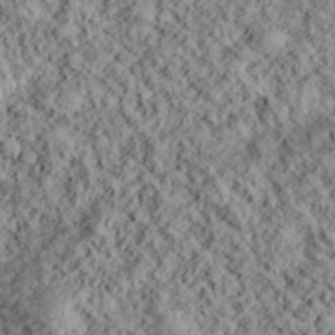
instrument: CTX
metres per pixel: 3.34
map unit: lHvf
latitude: 39.1592
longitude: -88.4223
